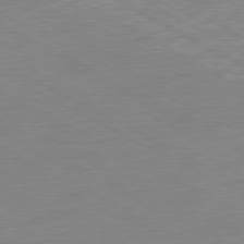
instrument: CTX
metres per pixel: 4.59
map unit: Ap
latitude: -80.6708
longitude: -77.5182
